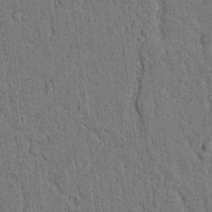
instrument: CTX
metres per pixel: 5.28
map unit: Nhu
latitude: 20.3468
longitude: -75.9150
